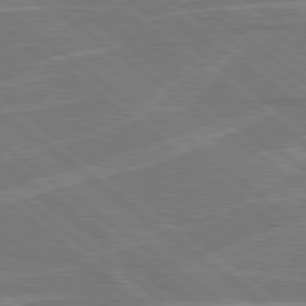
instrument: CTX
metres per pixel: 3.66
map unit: Hpe
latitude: 78.8380
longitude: -129.4993
